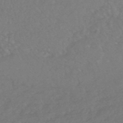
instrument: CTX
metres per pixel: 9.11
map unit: HNhu
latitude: -48.3307
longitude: 97.7478
